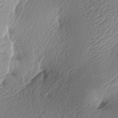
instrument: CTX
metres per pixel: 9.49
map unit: lAa
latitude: -2.6896
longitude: -126.9514
